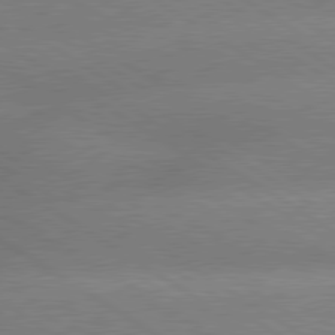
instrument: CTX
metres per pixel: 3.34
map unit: lApd
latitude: 79.8017
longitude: -152.2901
